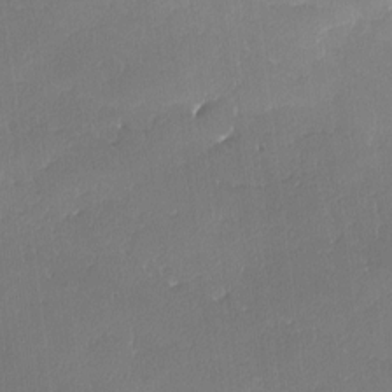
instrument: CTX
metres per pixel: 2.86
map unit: lAa
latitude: -10.7463
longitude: -124.4601
